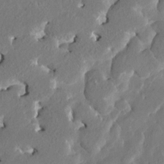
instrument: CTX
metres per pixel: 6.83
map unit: HNhu
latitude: 7.2915
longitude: -5.7072
